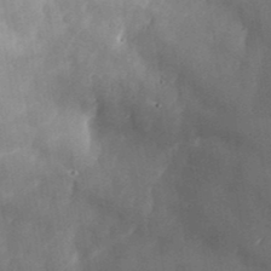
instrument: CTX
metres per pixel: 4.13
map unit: Aa
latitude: 33.6694
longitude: -134.8380
